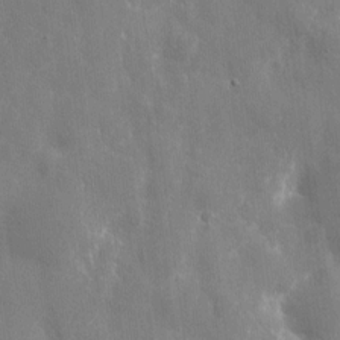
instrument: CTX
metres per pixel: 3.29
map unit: eHh
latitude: 9.4238
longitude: -70.4979
